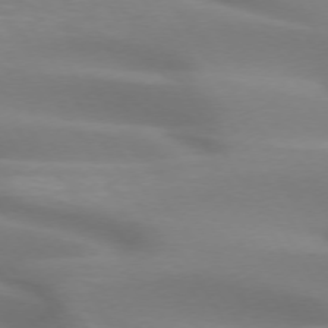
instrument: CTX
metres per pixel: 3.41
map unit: lApd
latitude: 72.7813
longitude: -52.5168
